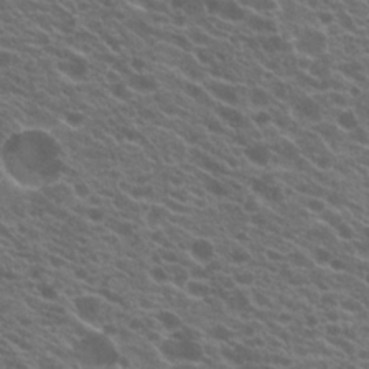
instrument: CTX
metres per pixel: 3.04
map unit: Hto
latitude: 20.9136
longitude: -35.3481
